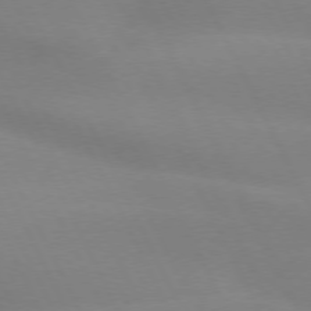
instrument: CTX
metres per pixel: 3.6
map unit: lApd
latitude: 73.5183
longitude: -48.4034
